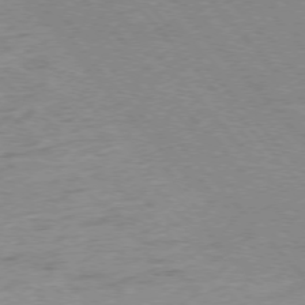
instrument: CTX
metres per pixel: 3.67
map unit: Hpe
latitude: -76.9164
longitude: -13.4049
